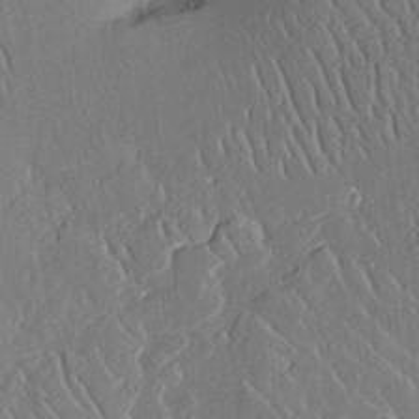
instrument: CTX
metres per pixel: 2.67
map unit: Aa
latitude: 12.5735
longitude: -126.3090
